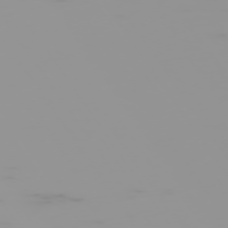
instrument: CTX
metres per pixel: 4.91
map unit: Hpe
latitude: -74.8597
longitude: 6.7085
